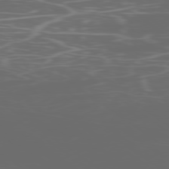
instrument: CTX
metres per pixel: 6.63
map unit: Ap
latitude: -79.3509
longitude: -59.6505
